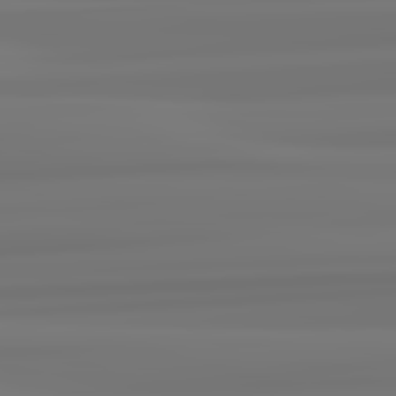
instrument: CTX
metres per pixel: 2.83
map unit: lApd
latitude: 82.8191
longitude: 170.4440
